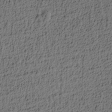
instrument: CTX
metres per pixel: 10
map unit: lAa
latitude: 4.2900
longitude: -113.9150
